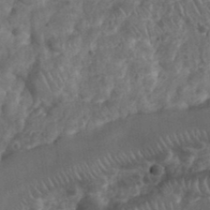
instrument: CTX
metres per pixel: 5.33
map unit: eHh
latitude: 38.0822
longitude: -58.3467
